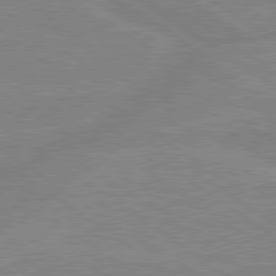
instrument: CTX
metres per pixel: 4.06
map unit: lApd
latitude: 79.4805
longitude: -132.0633
